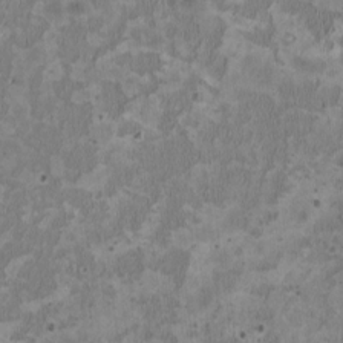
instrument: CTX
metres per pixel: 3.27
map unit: HNhu
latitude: 2.8002
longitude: -3.8016
